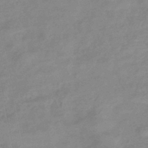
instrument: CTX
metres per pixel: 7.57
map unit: eHb
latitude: -45.0675
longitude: 85.1620
